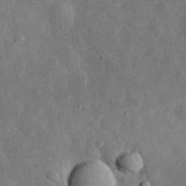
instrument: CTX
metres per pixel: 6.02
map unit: eHh
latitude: 31.1404
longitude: -77.8394
